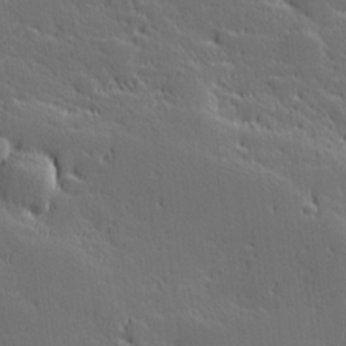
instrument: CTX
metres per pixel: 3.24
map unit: Hve
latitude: 27.1214
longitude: 144.0094
